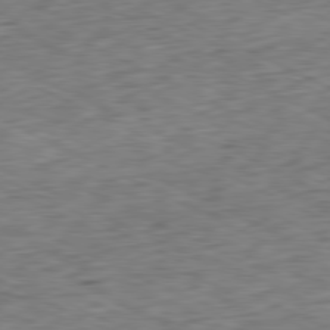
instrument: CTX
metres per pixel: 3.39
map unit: Ap
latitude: -80.8975
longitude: -71.9528
